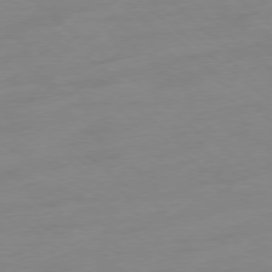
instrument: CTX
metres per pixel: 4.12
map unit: Ap
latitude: -78.2928
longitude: -99.0080
